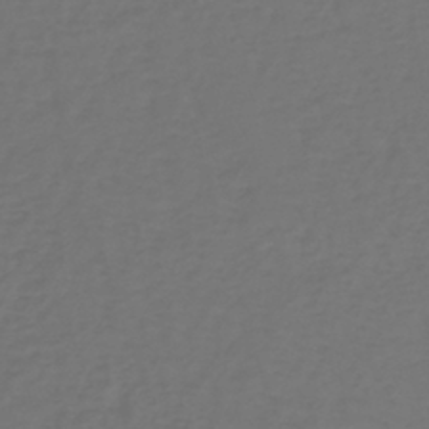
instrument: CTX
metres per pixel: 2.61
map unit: lHb
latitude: -39.3510
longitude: 63.0297
